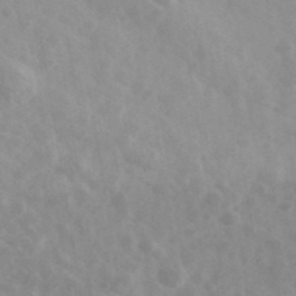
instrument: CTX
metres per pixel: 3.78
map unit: Ave
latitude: 39.8961
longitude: -106.3278
